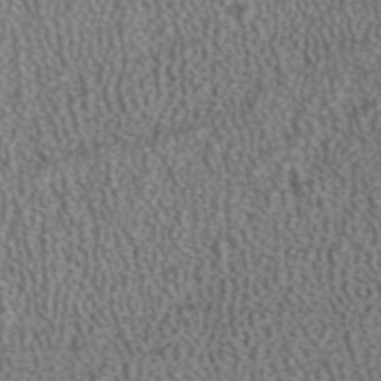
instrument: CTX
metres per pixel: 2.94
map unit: ANa
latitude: 39.8394
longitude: 24.5196
